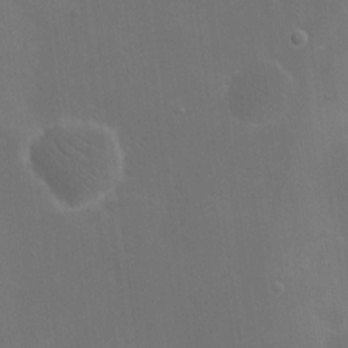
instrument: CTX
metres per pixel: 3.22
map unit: eHh
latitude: 19.6882
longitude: -66.3467
